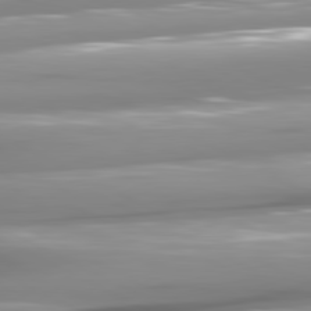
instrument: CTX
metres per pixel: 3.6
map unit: lApd
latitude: 80.9136
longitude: -145.4993
